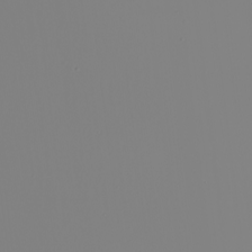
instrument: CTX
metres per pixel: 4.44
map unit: Nhu
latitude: -6.3684
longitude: -95.5560
